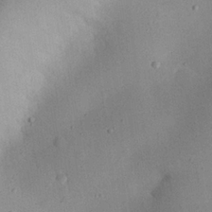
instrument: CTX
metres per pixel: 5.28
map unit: eHh
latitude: 25.2914
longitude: -70.5923
